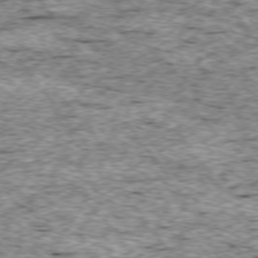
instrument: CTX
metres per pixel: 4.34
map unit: Ap
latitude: -75.0298
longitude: -87.6316
